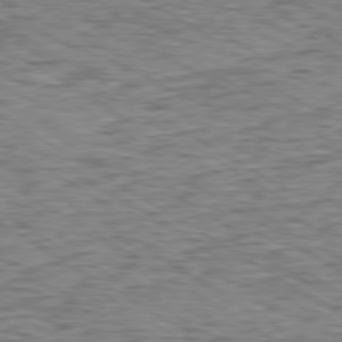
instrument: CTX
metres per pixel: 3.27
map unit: Ap
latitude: -80.1228
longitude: -48.2145
